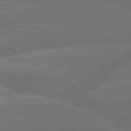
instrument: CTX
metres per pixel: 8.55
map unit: lApd
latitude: 79.9150
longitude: -162.3657
